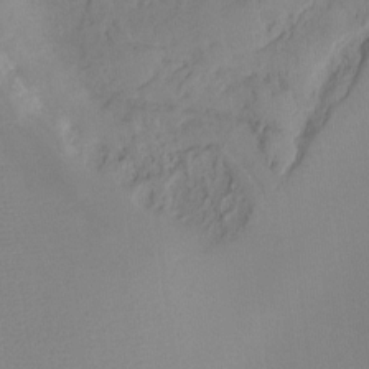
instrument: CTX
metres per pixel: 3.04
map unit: Ht
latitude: -7.6344
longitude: -27.9906
